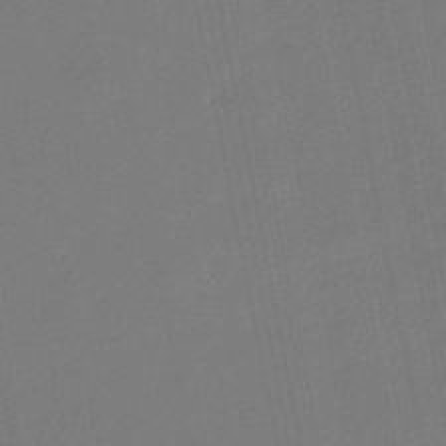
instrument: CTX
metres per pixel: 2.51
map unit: eHb
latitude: -45.4265
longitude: 87.5588
